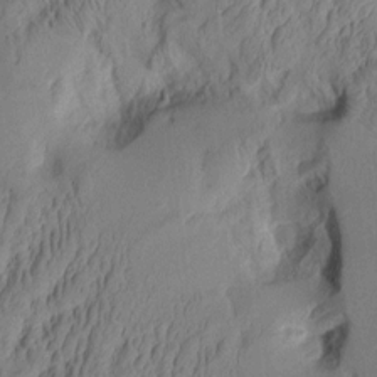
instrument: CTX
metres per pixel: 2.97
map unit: Aa
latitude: 8.1389
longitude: -127.7450
